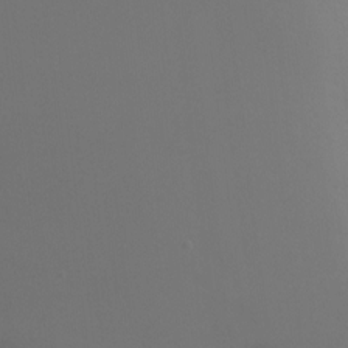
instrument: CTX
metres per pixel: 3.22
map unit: Ht
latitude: -8.1417
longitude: -32.1578
